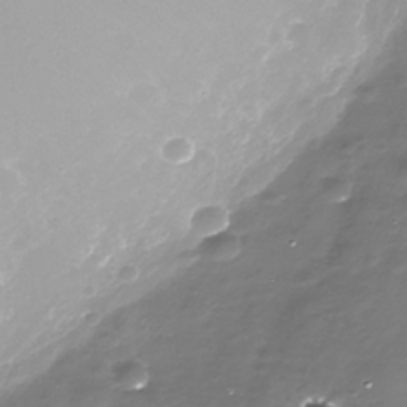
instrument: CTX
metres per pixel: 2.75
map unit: Nhe
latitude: -35.2376
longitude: -90.1767
